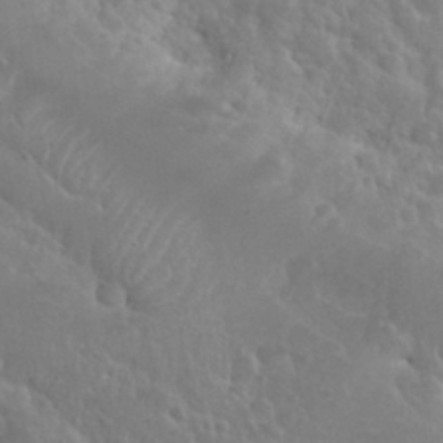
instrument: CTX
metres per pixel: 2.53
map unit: Nhu
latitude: 29.0836
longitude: -55.3859
